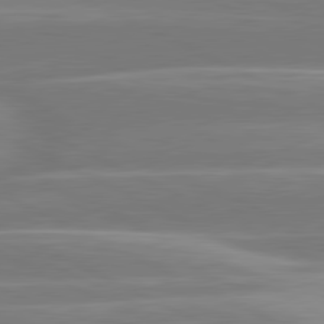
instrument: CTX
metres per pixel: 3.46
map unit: lApd
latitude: 81.1025
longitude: -130.2712
